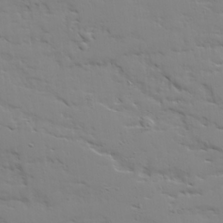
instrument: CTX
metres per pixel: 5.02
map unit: Ave
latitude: 22.8947
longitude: -131.9340
